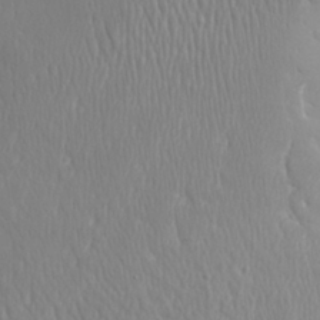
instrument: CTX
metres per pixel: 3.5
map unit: Aa
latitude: 31.3671
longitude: -143.2348
